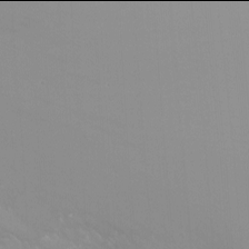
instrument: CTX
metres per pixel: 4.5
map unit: Ht
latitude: -2.0094
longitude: -32.5357
